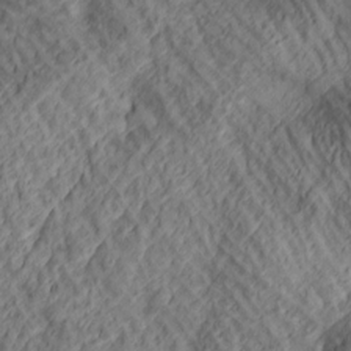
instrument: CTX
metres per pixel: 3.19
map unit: lAa
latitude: 4.9325
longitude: -116.8380
